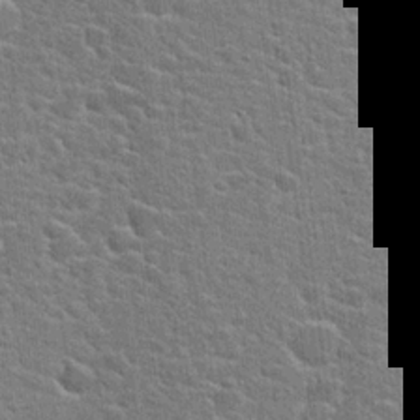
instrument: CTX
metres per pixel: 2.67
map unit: Hto
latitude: 22.5924
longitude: -44.0255
